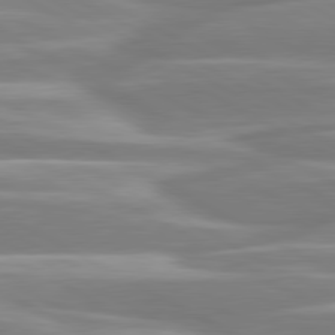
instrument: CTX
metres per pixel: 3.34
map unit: lApd
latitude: 80.6490
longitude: -129.1592
